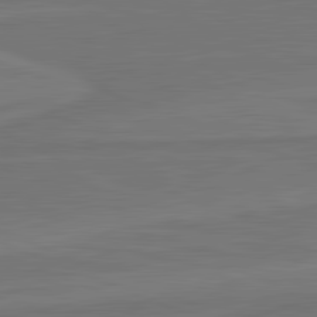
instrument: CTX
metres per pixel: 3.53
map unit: lApd
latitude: 81.9150
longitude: 168.3684
